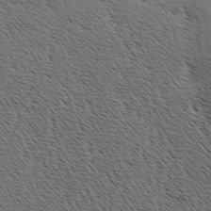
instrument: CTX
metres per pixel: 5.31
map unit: Hve
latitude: 3.6505
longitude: -124.9513
